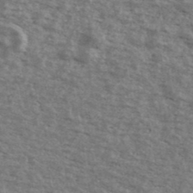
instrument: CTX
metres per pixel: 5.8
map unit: Ave
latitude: 40.8946
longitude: -109.5182
